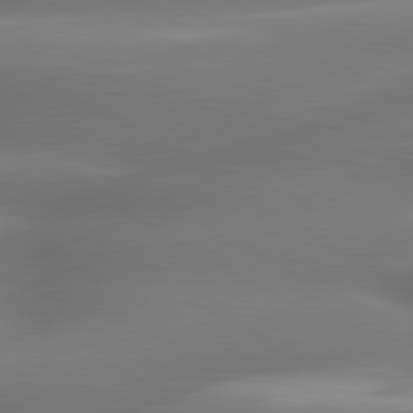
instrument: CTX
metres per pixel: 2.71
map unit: lApd
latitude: 80.0255
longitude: -138.4034
